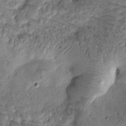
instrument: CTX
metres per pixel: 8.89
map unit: Htu
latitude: -1.5399
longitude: 171.0109
